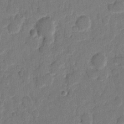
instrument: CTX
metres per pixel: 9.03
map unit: eHh
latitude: 9.1403
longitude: -65.1403
